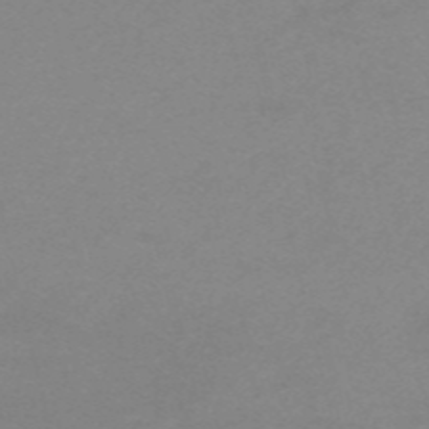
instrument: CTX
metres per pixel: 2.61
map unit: HNb
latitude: -55.7100
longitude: -40.9891
